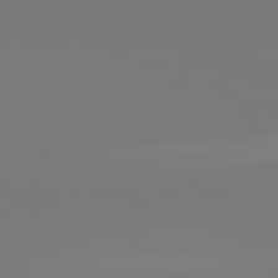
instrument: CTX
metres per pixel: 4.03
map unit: lApd
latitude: 82.1011
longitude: 146.3117
